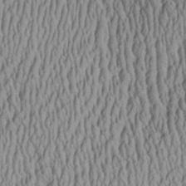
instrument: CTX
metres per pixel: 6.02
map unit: Aa
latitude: 26.9514
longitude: -135.8205
